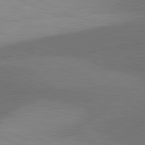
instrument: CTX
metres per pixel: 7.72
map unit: lApd
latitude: 81.4237
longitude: 137.7477
